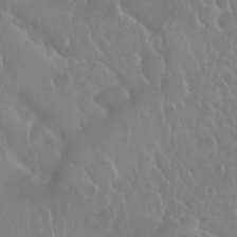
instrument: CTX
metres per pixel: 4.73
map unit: Nhu
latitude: 29.3859
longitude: -55.6694
